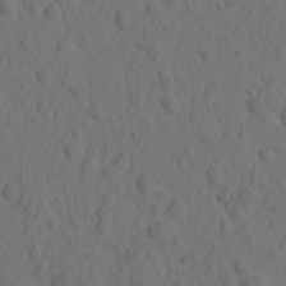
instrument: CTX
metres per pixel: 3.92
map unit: eHh
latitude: -0.7275
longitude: 16.1417
